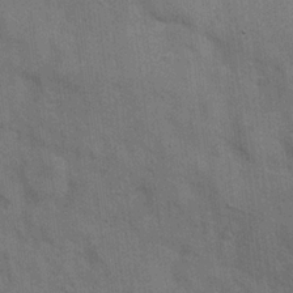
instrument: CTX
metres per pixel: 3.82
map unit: Hve
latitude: 18.8191
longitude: 151.7289
